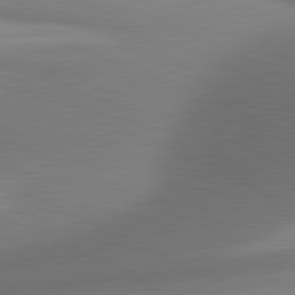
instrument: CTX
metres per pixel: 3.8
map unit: lApd
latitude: 81.1214
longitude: 130.4629
